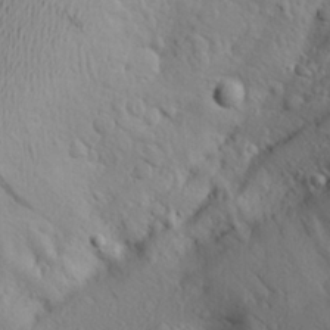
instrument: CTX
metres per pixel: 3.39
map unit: Aa
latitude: 25.6693
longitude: -146.7625
